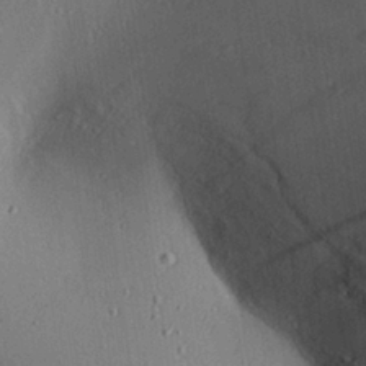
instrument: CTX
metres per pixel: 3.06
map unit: Aa
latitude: 26.4790
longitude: -135.7638
